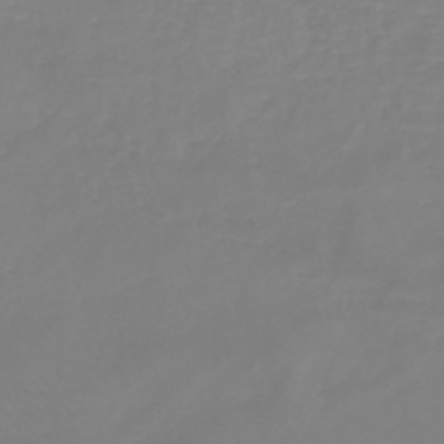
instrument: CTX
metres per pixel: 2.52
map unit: HNb
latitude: -44.7841
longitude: 54.5196
